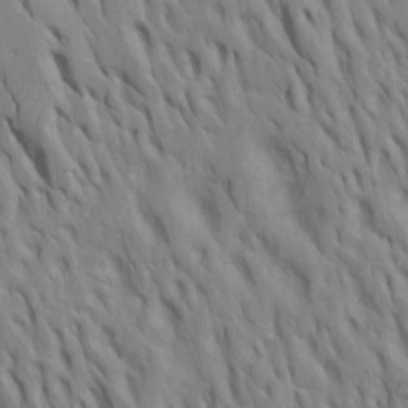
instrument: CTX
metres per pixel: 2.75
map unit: Htu
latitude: -7.8800
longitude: 145.0109
